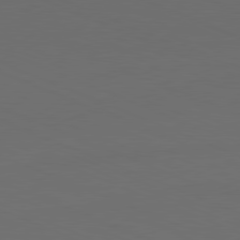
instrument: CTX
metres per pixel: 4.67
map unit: Hpe
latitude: -82.0283
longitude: 20.7652
